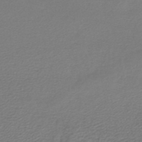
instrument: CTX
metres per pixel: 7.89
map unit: lHb
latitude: -45.3699
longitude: 61.9745
